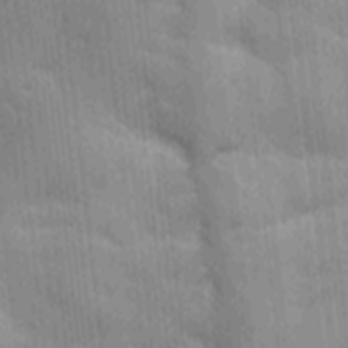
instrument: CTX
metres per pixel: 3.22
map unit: Ave
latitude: -10.1606
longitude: -122.9703
